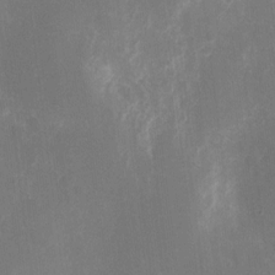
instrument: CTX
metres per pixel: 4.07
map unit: eHh
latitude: 9.7828
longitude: -71.1781
